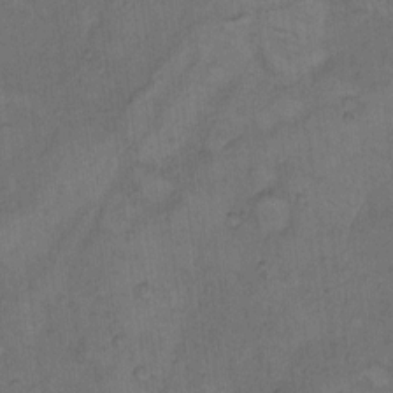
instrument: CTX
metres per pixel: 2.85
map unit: Hto
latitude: 8.1011
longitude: -59.7450
